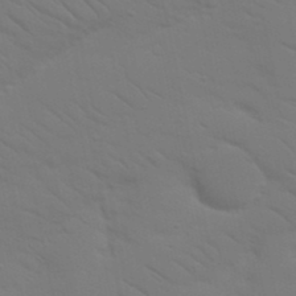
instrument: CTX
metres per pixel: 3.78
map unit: Nhu
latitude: 23.9150
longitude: -73.5183
